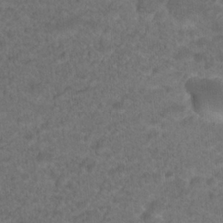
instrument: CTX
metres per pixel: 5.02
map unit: Hto
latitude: 19.1403
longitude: -39.2726
